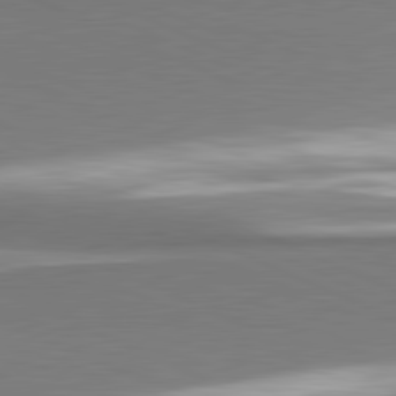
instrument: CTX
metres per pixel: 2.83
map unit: lApd
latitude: 81.6883
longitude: 166.2928
